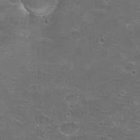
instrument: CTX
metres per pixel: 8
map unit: Hto
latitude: 21.3104
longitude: -43.5749
